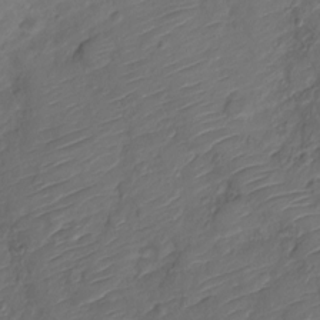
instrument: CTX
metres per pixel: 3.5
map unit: Nve
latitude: -19.8611
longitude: 108.2173
